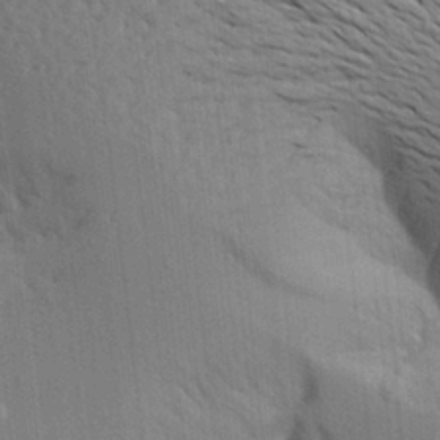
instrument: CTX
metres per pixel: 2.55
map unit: Aa
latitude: 19.3670
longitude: -149.7828
